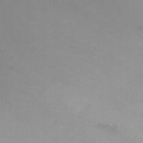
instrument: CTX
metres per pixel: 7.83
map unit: Nhu
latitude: -13.5588
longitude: -69.9906
